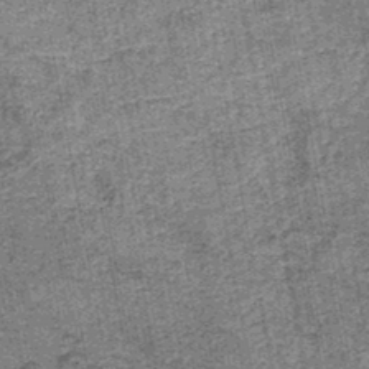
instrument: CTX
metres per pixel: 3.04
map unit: HNb
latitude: -45.2376
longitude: 53.1053
